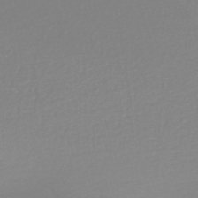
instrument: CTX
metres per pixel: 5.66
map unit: HNb
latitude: -45.1809
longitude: -45.3104
